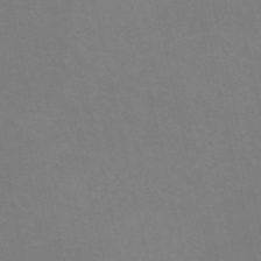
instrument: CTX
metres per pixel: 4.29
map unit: HNb
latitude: -54.0850
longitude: -35.4426
